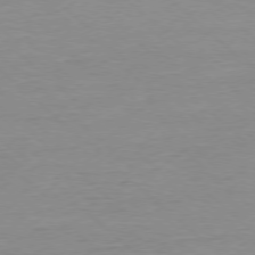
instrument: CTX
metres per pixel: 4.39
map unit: Ap
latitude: -77.9367
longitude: -87.9528
